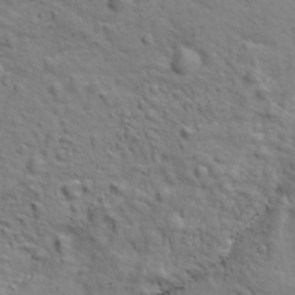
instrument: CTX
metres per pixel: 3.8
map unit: Ave
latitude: 18.1200
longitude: -132.8947
